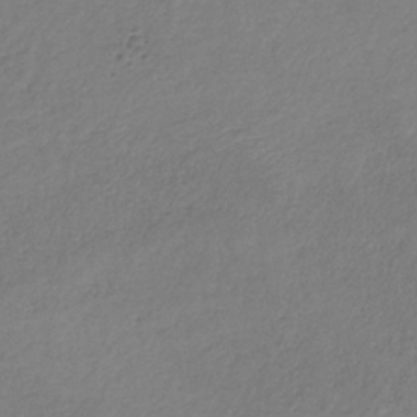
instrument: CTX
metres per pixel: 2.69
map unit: HNb
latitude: -32.7275
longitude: 55.9367
